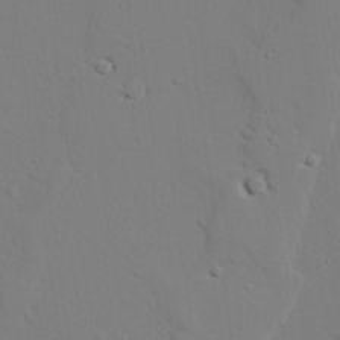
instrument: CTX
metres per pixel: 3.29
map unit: lAvf
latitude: 25.0647
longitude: -109.9339
